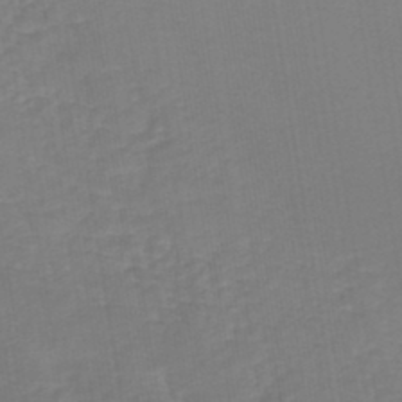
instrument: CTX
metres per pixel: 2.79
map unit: lHb
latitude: -42.2361
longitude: 71.1053
